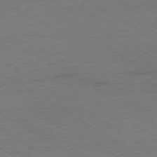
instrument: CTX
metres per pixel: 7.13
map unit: Ap
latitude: -79.5966
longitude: -52.2901
